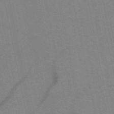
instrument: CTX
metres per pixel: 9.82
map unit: HNb
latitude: -52.3117
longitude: -44.1389
